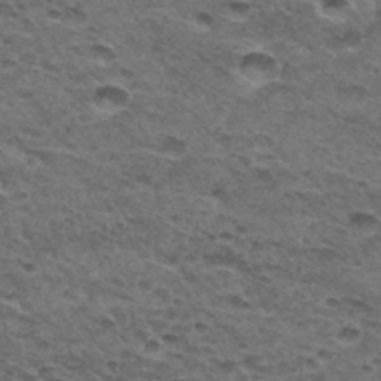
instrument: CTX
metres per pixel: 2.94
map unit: Hto
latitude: 32.8191
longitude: -48.3089
